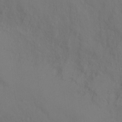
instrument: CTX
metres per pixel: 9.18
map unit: Ht
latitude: 0.3467
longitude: -32.6490
